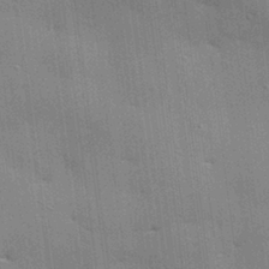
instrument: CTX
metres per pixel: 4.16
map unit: eHh
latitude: 28.1578
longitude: -82.6490
